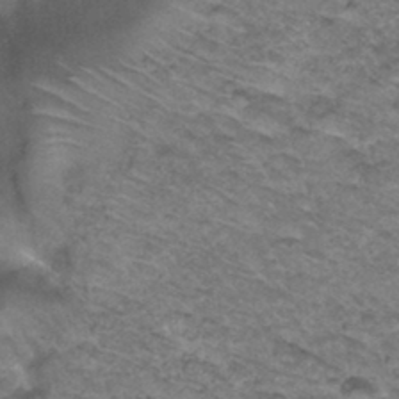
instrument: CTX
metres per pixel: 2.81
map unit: Hto
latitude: 33.6505
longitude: -47.3293
